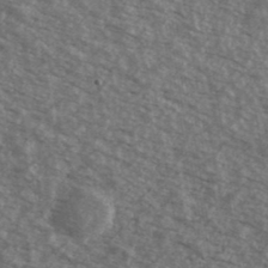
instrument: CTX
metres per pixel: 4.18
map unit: Ave
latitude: 40.2900
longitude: -109.4048
